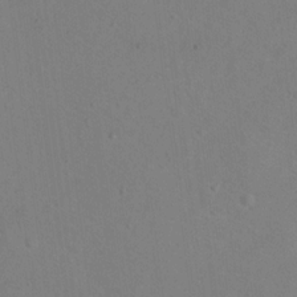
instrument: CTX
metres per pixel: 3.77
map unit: Nhu
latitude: 13.9150
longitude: -36.5924
